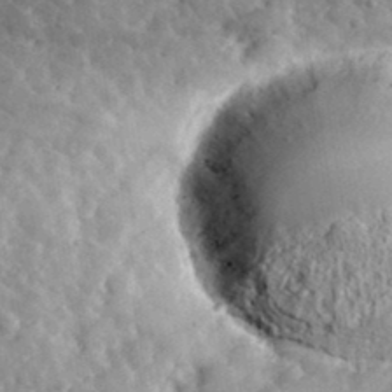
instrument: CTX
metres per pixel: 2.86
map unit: lHvf
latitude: 37.3293
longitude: -91.5938
